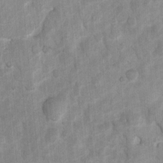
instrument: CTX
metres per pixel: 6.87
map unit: Nhu
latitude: 7.3482
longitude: -23.3104
